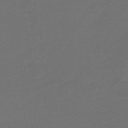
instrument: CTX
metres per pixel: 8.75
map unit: eHb
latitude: -47.6344
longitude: 87.8611
